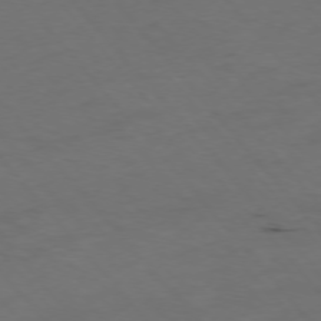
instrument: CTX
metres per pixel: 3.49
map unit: Ap
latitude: -76.1984
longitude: -91.0081
